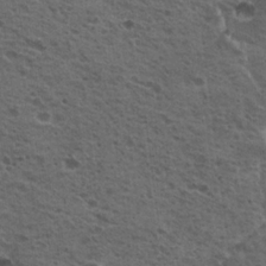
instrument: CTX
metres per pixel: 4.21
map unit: Nhu
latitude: 19.8205
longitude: -31.7072
